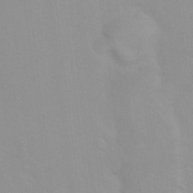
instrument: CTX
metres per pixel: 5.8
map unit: Ht
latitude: 5.8583
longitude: -29.2159
